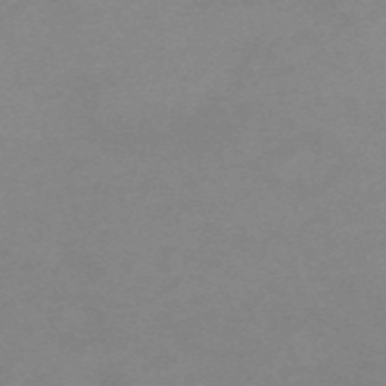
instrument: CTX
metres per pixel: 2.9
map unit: HNb
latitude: -55.9745
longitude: -40.8946
